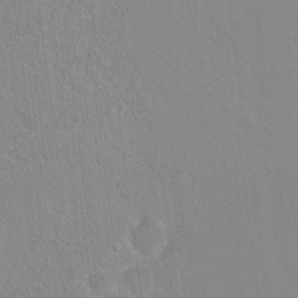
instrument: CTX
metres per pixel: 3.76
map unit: Hto
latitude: 16.7813
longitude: -39.7072
